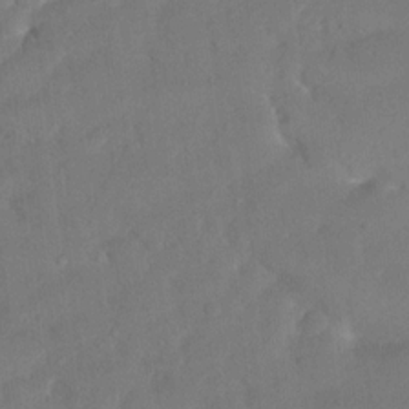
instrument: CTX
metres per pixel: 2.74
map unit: eHh
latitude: 17.2537
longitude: -66.8002
